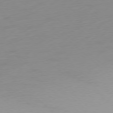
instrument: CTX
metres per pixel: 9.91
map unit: Ap
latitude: -78.1794
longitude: -67.4237
